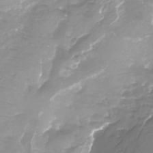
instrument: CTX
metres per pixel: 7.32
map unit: Nhu
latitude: -22.9920
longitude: -57.1403
